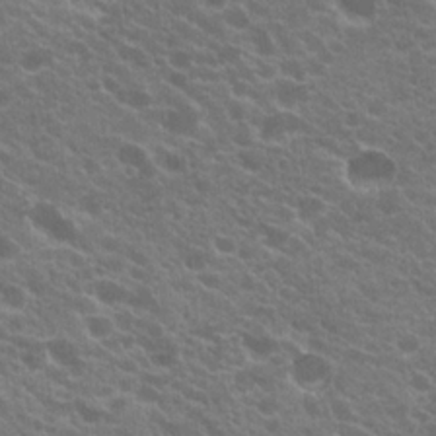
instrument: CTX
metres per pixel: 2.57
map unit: Hto
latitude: 20.3845
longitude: -35.4993
